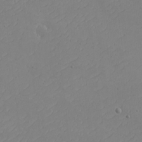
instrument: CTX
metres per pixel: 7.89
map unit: eHh
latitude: -2.5195
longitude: -74.7435
